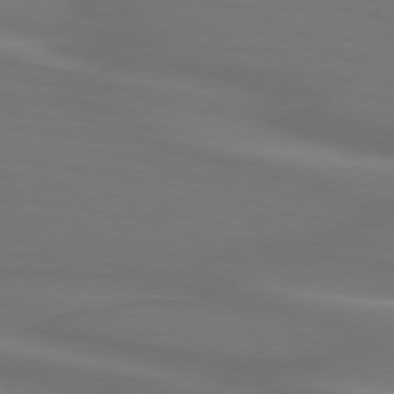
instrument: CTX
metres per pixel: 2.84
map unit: lApd
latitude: 74.7246
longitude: -79.6883
